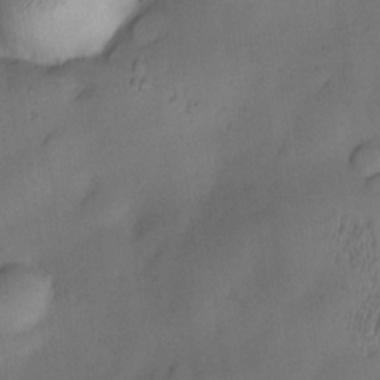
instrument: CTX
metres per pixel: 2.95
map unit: Nve
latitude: -23.7289
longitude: -138.7435
